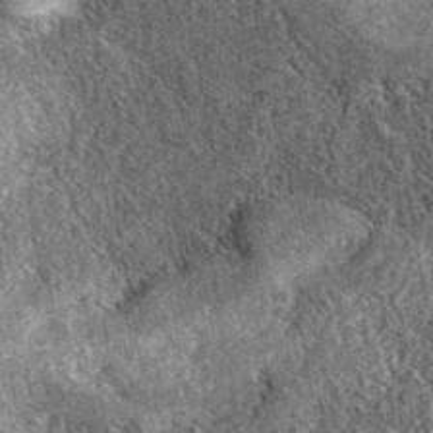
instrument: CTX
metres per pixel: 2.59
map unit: eAb
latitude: 38.7435
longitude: 108.5007
